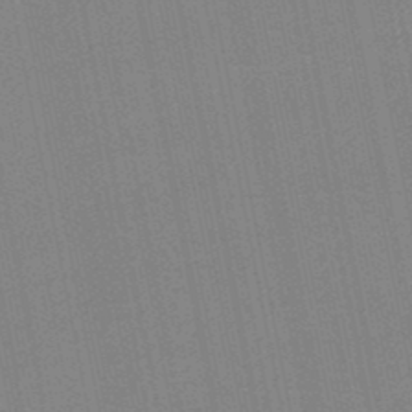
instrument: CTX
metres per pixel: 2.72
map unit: lHb
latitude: -48.8030
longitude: 80.4062
